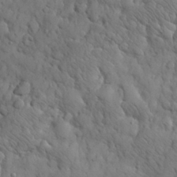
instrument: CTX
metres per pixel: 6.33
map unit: eHh
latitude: 31.1970
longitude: -68.8947
